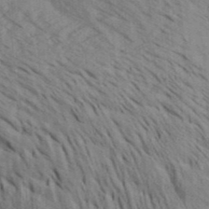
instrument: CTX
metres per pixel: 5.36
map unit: Aa
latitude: 32.4223
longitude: -138.9325
